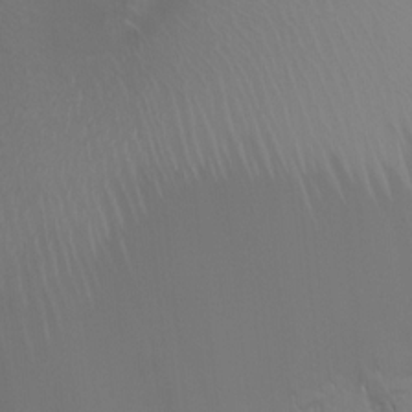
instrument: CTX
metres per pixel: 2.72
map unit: HNhu
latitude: 3.8961
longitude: -1.9150
